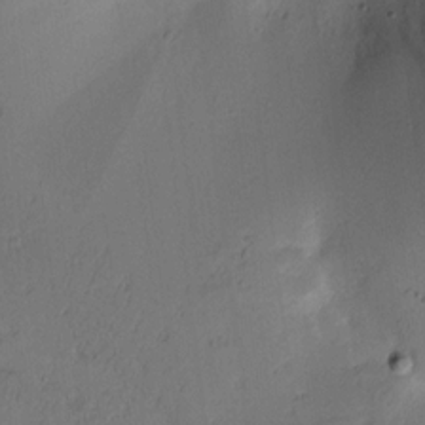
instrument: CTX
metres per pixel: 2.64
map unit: lAvf
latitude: 9.2537
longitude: 166.9542
